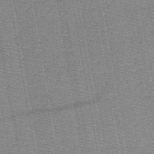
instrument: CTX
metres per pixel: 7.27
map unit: HNb
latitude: -48.9164
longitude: -41.0080
